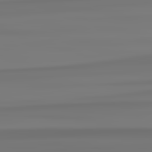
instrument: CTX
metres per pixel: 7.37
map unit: lApd
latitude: 82.8569
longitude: 171.0298
